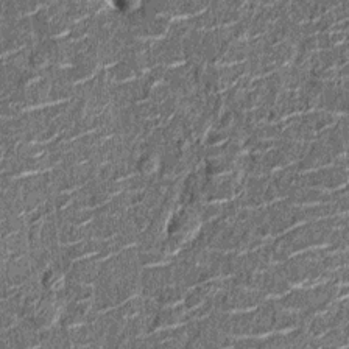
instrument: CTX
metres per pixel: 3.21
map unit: Nhu
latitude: -14.0283
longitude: -23.3671
